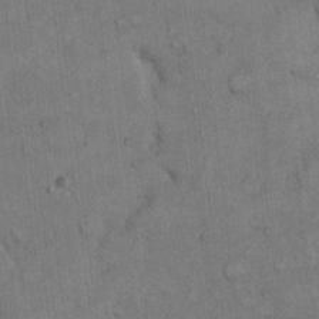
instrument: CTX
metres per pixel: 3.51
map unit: Hto
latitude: 10.4601
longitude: -60.9891
